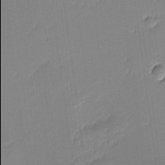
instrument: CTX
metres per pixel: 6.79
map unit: eHh
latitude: -3.0675
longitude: -81.9906
